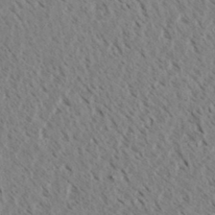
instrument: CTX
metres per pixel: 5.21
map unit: eHh
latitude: 34.3089
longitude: -139.8583
